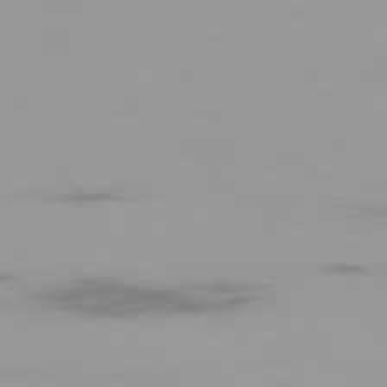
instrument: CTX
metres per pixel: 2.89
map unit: Ap
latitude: -79.3509
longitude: -69.2348
